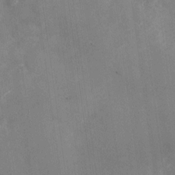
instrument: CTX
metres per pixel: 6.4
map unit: Nhu
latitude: -27.5777
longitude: -74.9325
